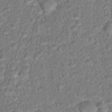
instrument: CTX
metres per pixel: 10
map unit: Hto
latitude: 16.9892
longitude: -37.3860
